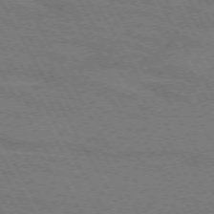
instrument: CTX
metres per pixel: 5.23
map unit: lApd
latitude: 71.9150
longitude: -55.5560
